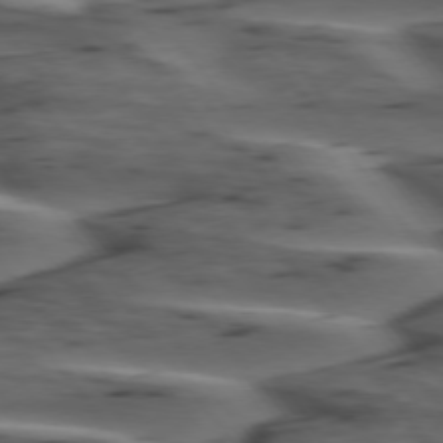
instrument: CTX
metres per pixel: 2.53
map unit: lApd
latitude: 75.4615
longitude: -70.8758
